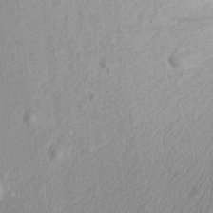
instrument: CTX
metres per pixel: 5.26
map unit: Aa
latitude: 19.0269
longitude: -145.6316
